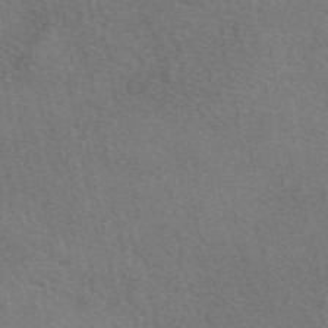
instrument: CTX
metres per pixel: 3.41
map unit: eAb
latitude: 49.0458
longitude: 115.6911
